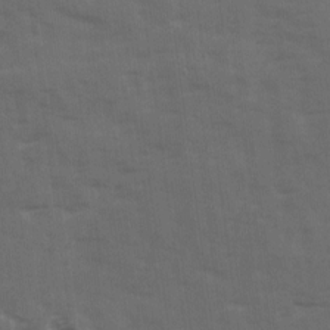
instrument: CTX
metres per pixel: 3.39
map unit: Ave
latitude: 19.0836
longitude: -130.8380
